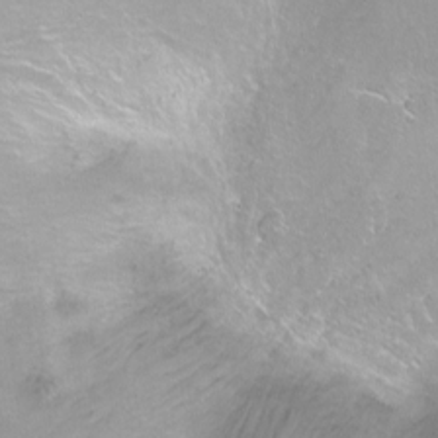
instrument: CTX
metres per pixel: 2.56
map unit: Nhu
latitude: -6.1794
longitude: -48.8758
